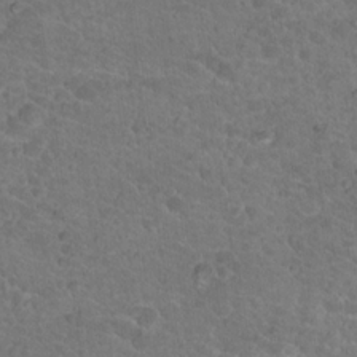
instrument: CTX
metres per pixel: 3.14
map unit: Hto
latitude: 18.7057
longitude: -34.4790
